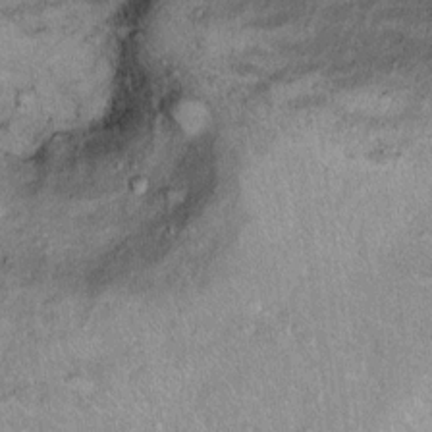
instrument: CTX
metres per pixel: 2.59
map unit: Ht
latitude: 10.3467
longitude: -39.7261
